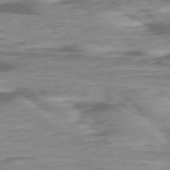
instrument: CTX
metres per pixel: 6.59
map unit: Ap
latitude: -76.7463
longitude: -78.3656
